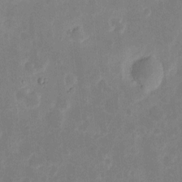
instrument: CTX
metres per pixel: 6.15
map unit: eHh
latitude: 6.9703
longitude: -70.2711
